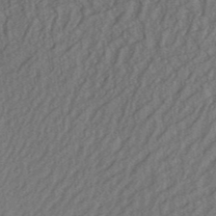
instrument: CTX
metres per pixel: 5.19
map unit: Aa
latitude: 31.1026
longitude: -142.0633
